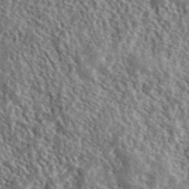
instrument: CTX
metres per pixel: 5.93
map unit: ANa
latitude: 41.2348
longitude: -86.5357
